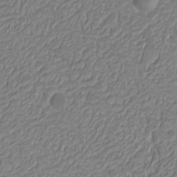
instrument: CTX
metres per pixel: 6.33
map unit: Nhu
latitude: -0.6141
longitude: -79.5938
